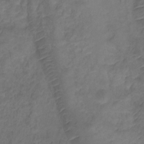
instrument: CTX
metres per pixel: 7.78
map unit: Ht
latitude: 1.3292
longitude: -34.9891
